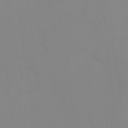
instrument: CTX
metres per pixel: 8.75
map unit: HNhu
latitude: 3.2159
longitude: 8.0094
